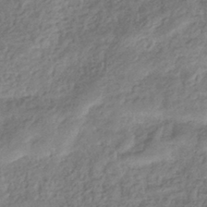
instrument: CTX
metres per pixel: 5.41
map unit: eHb
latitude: -37.8611
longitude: 80.5763
